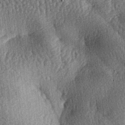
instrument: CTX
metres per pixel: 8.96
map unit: lAa
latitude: -7.5588
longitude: -127.7450
